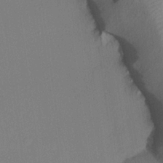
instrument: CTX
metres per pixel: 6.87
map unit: lHvf
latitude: 22.6868
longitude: 140.9164
